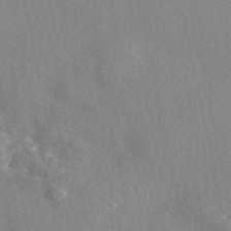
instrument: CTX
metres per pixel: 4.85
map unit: eAb
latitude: 48.4223
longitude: 113.4832
